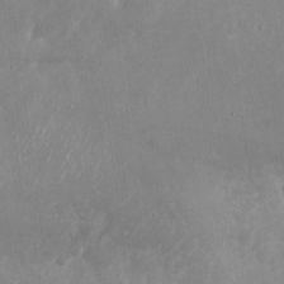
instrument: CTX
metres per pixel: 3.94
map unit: Nhu
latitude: -28.4440
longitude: -75.6883
